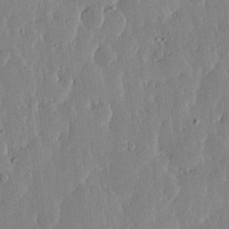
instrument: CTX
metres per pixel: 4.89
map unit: lHvf
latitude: 17.0270
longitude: -115.1025
